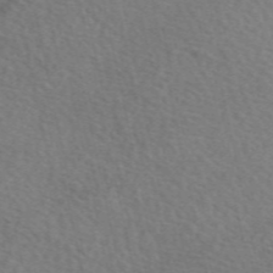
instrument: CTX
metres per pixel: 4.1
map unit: eAb
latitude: 50.5923
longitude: 117.1053
